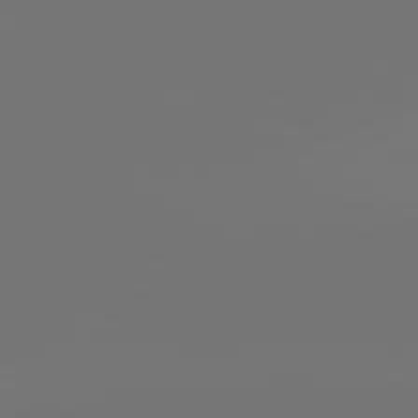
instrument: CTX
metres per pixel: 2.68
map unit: lApd
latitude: 81.9528
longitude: -154.1011
